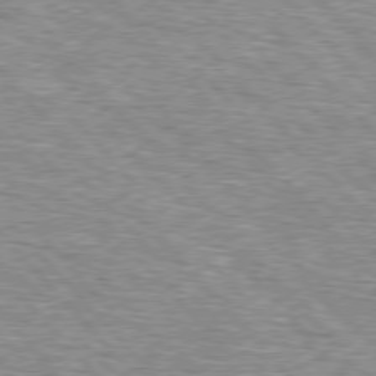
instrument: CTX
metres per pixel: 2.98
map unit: lApd
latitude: 76.8380
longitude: -74.5924
